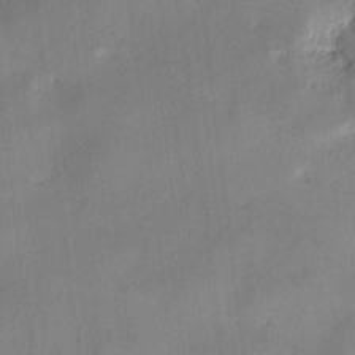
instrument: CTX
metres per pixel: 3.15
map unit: lAvf
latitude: 7.7639
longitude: 165.9367
